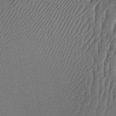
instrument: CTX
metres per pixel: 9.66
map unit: Htu
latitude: -3.4832
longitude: 151.2187
